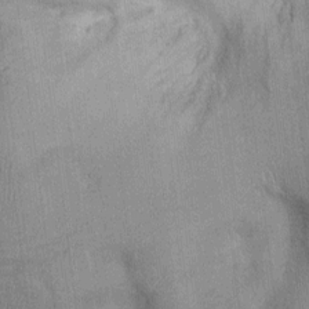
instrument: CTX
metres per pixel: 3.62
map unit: Ht
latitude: -2.2550
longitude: -14.1956
